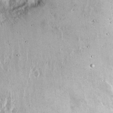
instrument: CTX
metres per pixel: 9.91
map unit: Hto
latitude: 16.1767
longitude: -59.6505
